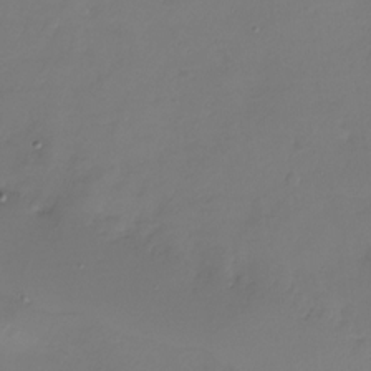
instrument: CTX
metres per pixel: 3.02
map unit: Nhu
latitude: -27.8044
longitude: -58.5735
